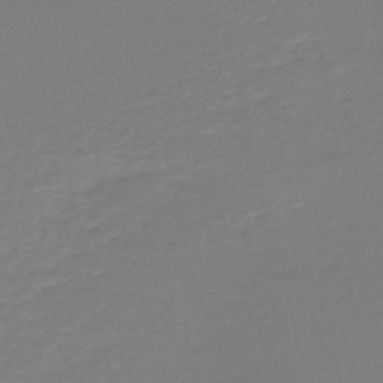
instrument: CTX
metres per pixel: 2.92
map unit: HNhu
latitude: -47.2376
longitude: 98.6896
